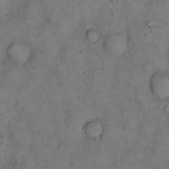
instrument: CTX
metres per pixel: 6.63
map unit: eHh
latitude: 14.7436
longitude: -62.0633
